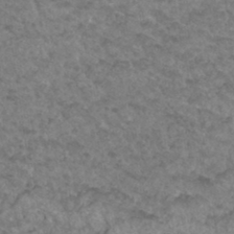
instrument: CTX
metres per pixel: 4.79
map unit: Hto
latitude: 33.5749
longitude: -49.6127
